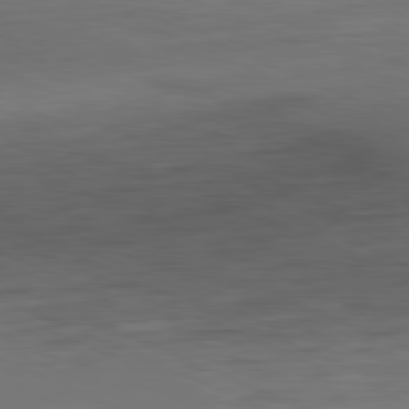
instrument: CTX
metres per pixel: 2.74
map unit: Ap
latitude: -81.6911
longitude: -60.2900
